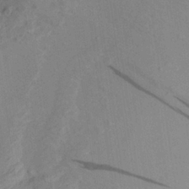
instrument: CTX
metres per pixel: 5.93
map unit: Aa
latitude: 22.3089
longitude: -141.6882
